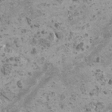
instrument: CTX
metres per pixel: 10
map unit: HNhu
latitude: 0.6112
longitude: 2.5762
